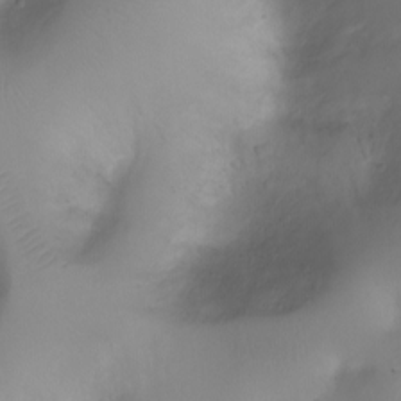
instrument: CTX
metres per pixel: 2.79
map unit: Ht
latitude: -4.0472
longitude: -28.9325
